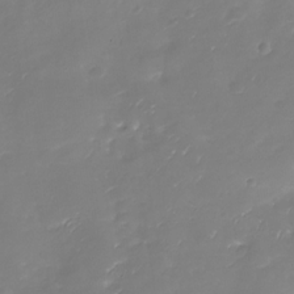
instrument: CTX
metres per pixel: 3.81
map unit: Nhu
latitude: -29.5588
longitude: -77.6882
